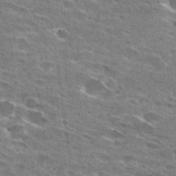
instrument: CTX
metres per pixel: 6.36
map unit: Hto
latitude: 28.2144
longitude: -45.6883
